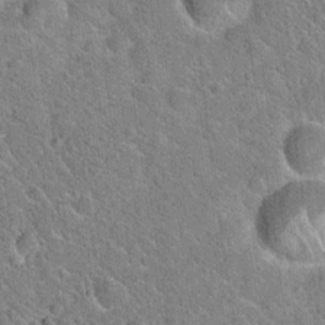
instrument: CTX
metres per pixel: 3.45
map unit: Hto
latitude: 20.8380
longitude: -51.3103
